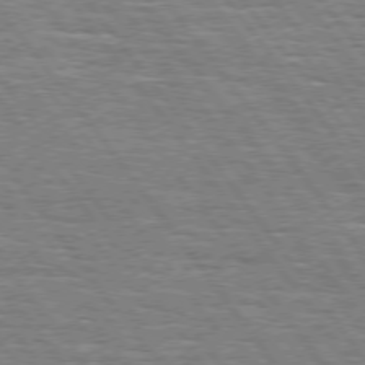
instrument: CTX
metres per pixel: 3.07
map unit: Hpe
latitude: 74.4034
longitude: -138.7813
